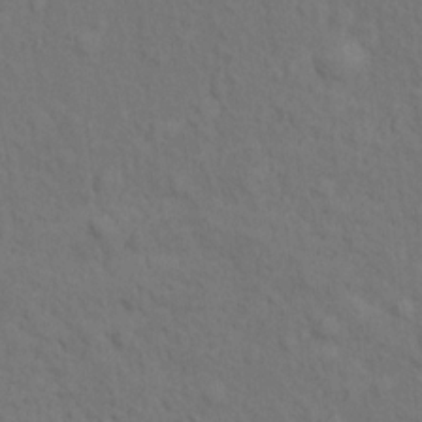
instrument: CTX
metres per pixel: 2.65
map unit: Hto
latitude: 14.7436
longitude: -30.4412
